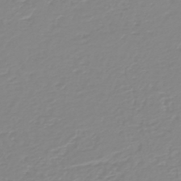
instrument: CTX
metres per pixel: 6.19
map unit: HNb
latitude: -45.2943
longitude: 54.5196
